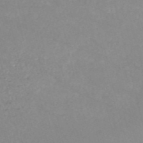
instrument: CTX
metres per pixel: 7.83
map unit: HNb
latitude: -53.8233
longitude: -36.1011
